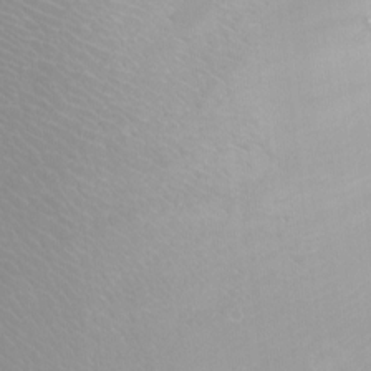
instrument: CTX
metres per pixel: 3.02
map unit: Nhu
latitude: -12.4818
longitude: -67.4993
